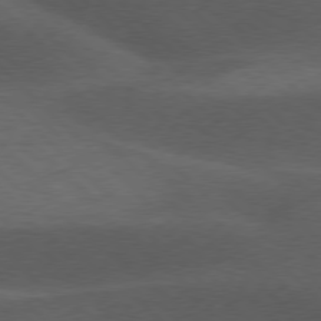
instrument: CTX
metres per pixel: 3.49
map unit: lApd
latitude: 77.0458
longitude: -60.4790
